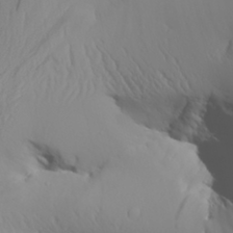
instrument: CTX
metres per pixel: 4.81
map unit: Aa
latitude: 30.3845
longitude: -133.4426
